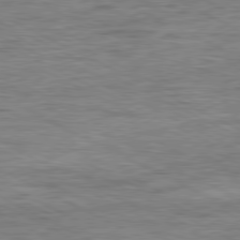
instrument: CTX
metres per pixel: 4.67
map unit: Ap
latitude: -81.1620
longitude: -76.2333
